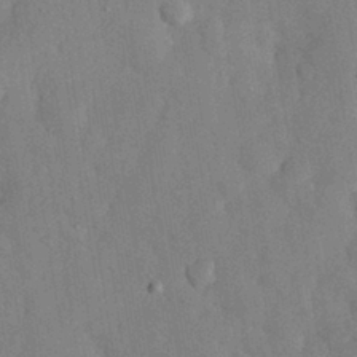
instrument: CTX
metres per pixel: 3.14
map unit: eHh
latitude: 30.0255
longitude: -76.6679
